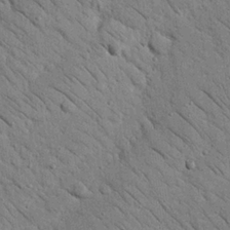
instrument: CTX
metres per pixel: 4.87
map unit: Nhu
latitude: 23.7827
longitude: -74.1767
